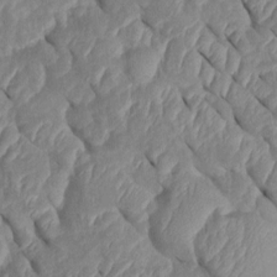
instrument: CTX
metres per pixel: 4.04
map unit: Htu
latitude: 1.9528
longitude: 147.5399
